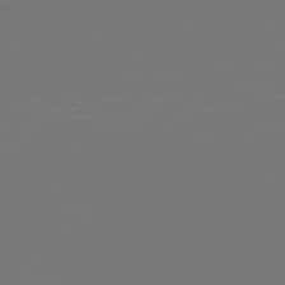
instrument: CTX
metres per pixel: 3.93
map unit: Hpe
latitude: 75.6505
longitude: -124.3278
